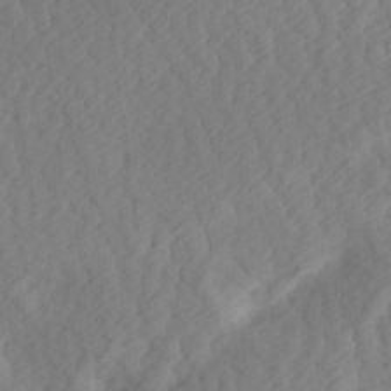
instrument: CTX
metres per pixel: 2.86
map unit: Hve
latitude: 13.8206
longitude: -91.6883
